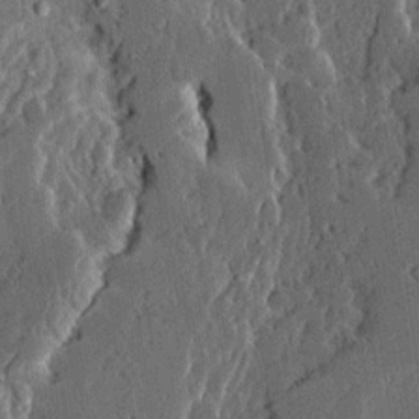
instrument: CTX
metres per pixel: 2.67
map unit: Ave
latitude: 14.5735
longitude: -137.5371
